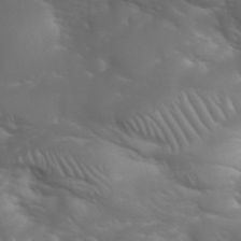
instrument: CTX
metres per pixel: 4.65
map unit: Nhu
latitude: 28.4979
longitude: -66.4601
